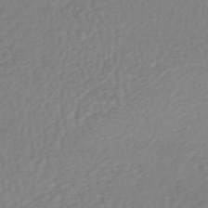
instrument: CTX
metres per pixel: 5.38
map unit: HNhu
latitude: -48.3873
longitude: 103.5966
